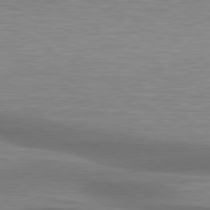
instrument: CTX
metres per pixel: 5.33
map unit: lApd
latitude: 79.4616
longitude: -88.2712
